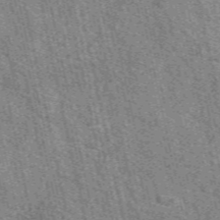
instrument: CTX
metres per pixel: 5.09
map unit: eAb
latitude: 51.1025
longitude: 114.2928
